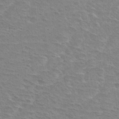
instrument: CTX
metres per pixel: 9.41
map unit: Hto
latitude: 33.1592
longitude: -44.3089
